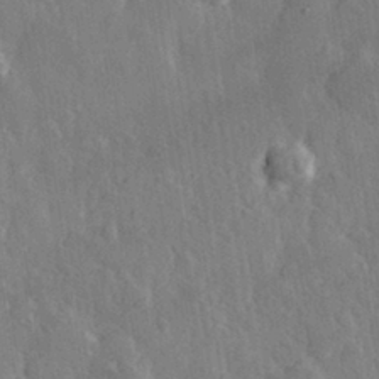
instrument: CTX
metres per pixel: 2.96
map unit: eHh
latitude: 30.8191
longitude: -79.5938
